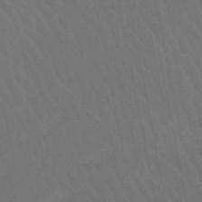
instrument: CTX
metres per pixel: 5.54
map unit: HNb
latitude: -49.7667
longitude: -53.4616
